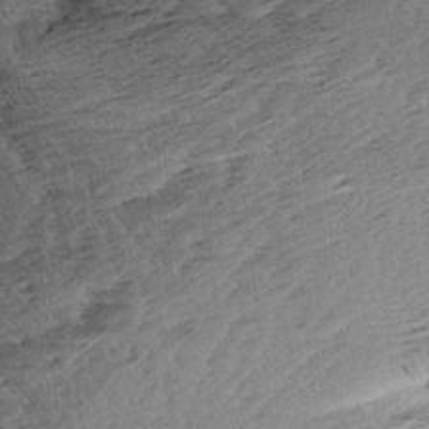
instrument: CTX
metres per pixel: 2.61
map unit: Aa
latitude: 8.6113
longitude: -141.2159
